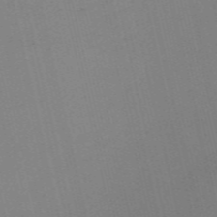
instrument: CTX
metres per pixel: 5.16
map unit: Nve
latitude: -57.7477
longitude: 50.7085
